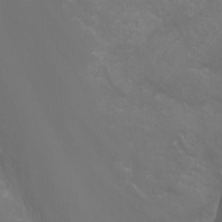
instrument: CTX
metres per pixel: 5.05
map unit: Htu
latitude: -11.6911
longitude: -72.8947
